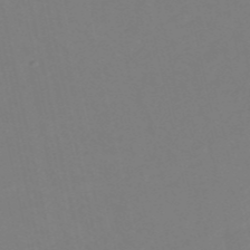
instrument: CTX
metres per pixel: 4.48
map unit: eHh
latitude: -53.5021
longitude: -24.4790
